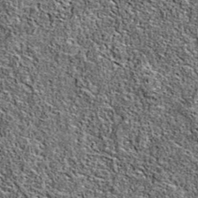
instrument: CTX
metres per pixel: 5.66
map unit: eAb
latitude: 36.6868
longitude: 106.0283
